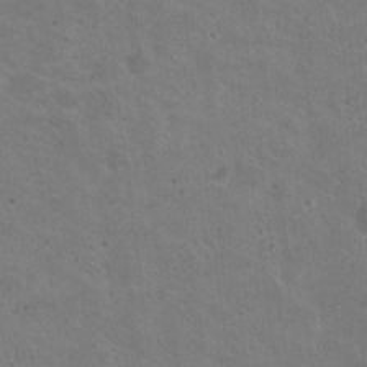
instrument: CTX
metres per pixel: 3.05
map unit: Nhu
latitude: 18.3845
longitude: -29.8961
